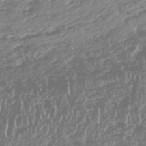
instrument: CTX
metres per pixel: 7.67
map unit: HNhu
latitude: -48.0472
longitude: 31.1053
